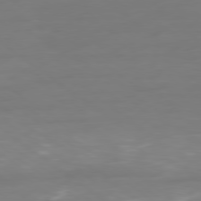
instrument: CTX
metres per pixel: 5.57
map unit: Ap
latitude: -79.8233
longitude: -60.5168
